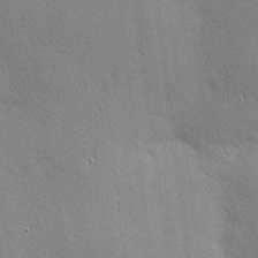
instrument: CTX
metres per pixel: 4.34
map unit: Nhu
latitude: 2.0822
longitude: -75.1592
